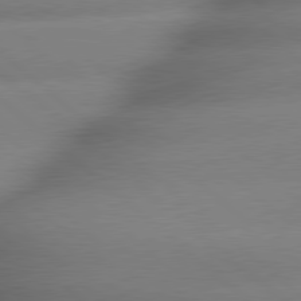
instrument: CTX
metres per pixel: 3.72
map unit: lApd
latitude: 79.4427
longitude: -163.4238
